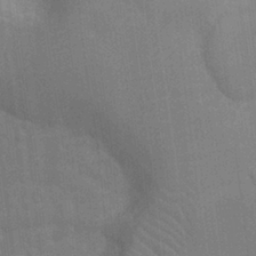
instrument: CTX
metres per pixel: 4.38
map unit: Nhu
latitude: -11.7289
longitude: -22.5168
